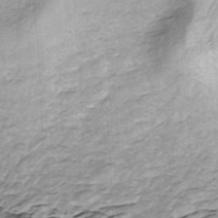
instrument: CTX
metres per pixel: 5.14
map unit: ANa
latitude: -44.7652
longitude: 105.5777
